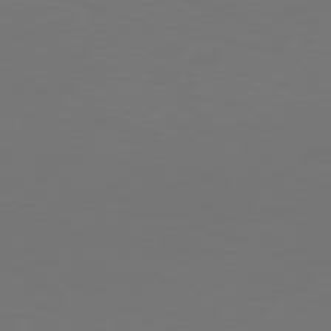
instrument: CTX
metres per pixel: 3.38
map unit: Hpe
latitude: 76.7435
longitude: -131.3671
